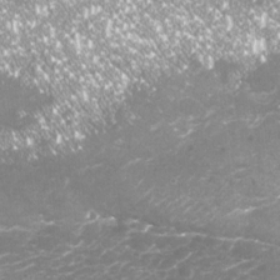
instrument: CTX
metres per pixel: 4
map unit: Nhu
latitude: -18.5574
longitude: -57.6127
